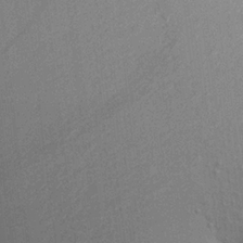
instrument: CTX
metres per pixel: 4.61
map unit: Aa
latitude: 21.6316
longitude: -144.6112
